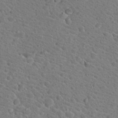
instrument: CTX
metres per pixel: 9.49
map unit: Hto
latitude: 18.9891
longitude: -33.5938
